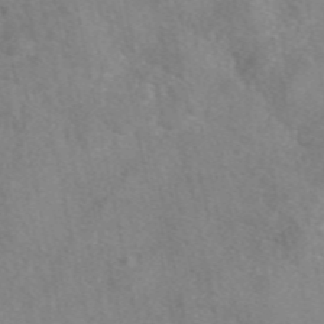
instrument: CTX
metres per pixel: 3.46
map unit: eAb
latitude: 48.1200
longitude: 111.4832
